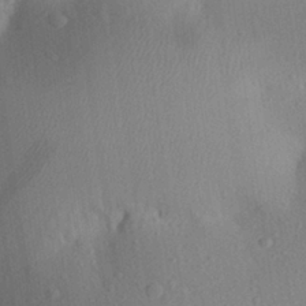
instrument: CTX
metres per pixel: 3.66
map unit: Aa
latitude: 27.2348
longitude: -146.2334
